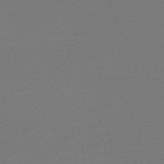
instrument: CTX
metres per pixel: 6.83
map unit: HNb
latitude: -46.1417
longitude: 56.8219
